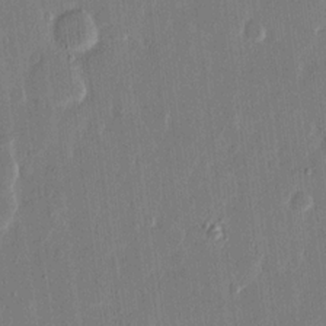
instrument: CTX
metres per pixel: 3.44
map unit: eHh
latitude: 14.3468
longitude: -69.4804
